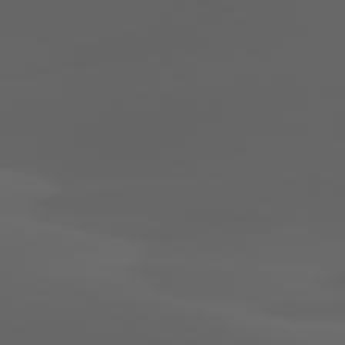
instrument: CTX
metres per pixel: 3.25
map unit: lApd
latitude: 80.0633
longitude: -93.5560
